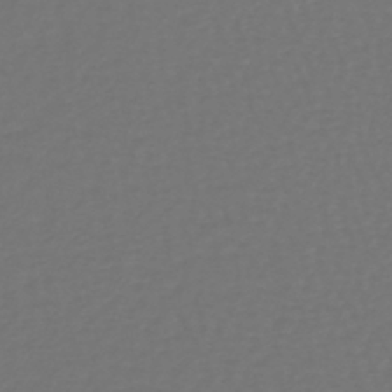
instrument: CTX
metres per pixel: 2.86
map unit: lHb
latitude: -39.0487
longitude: 63.0108
